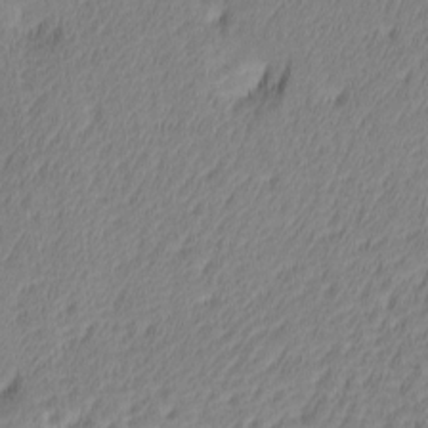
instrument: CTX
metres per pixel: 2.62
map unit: lAa
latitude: -8.4440
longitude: -124.4412
